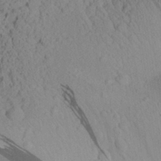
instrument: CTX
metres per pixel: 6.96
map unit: Aa
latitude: 28.8191
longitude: -135.7827
